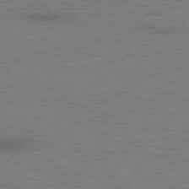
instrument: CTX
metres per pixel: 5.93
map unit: Ap
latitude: -78.8408
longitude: -69.6505
